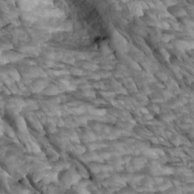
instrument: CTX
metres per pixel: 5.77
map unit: Htu
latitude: 2.2333
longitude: 143.7666
